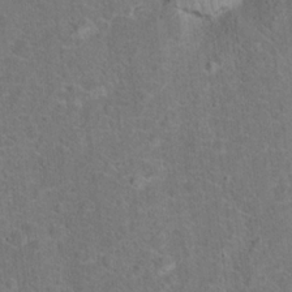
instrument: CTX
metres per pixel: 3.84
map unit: Hto
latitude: 15.9906
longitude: -41.8583
